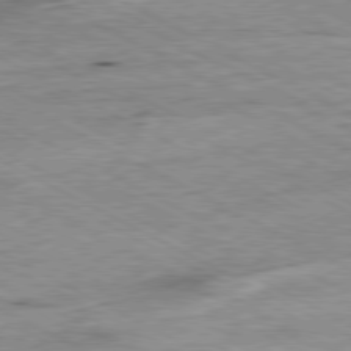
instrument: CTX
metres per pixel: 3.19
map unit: Ap
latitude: -80.8030
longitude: -85.1781
